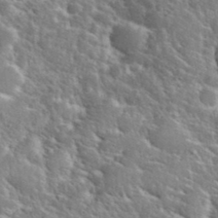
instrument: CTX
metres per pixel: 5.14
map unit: eHh
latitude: 37.8017
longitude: -60.8191
